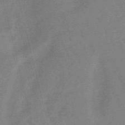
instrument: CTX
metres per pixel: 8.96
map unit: eHb
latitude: -48.3684
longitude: 86.9353
